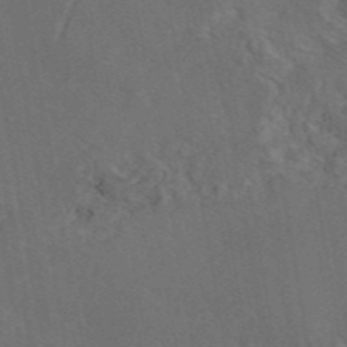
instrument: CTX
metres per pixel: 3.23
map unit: eAb
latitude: 46.4034
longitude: 109.0297
